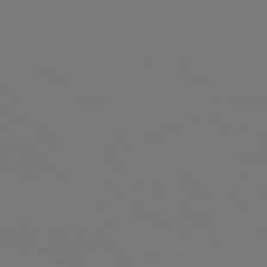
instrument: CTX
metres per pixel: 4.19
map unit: Hpe
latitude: 76.2711
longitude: -133.1403
